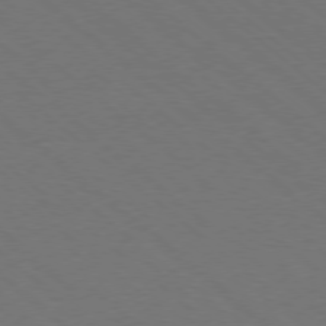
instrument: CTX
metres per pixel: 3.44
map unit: Ap
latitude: -78.3306
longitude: -84.0633
